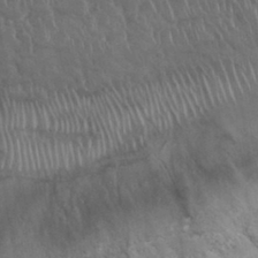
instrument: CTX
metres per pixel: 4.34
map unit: Nhu
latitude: 32.1956
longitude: -51.3481
